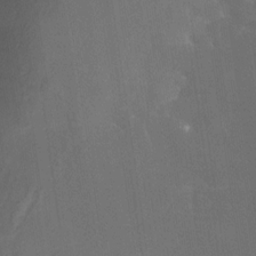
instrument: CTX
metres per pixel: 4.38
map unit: Nhe
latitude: -28.9353
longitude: -110.3845
